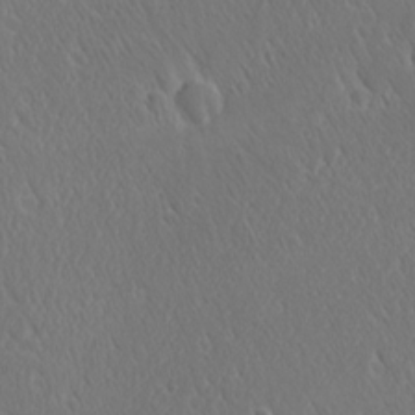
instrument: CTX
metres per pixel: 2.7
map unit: Ave
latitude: 21.3293
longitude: -136.9514
